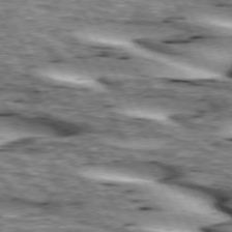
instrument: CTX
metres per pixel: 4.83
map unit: lApd
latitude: 73.5183
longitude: -54.9136
